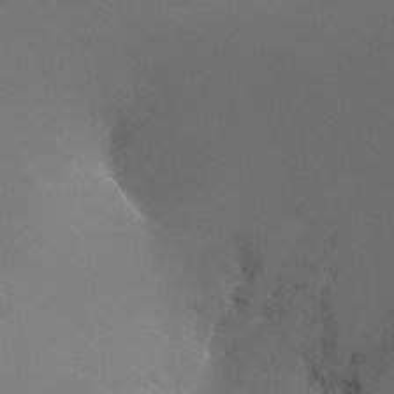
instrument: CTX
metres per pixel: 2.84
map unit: Ht
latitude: -14.8030
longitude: -40.7624
